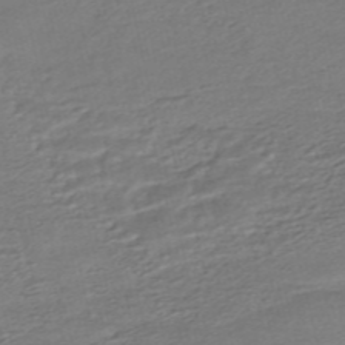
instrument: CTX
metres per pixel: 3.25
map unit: HNhu
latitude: -45.5210
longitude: 105.1809
